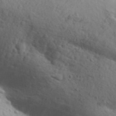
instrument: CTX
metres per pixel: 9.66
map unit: Aa
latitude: 30.9514
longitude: -146.3846
